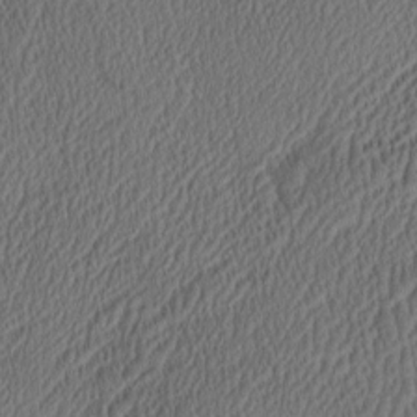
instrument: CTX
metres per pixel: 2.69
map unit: eHh
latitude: -3.2564
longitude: 17.0109
